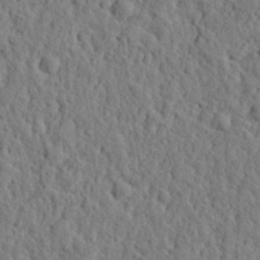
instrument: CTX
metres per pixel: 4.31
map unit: eHh
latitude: 26.3278
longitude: -77.8583
